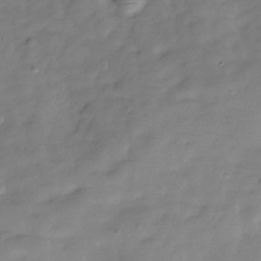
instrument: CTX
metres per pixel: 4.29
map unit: Hve
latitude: -30.6518
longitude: 91.2187
